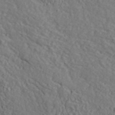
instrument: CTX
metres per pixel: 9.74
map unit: ANa
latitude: 44.2900
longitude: -85.1970
